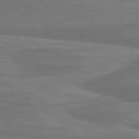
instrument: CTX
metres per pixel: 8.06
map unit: lApd
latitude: 81.9339
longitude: -171.2726
